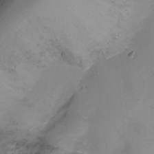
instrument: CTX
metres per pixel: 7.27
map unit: Ht
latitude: -10.5196
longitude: -29.0080
